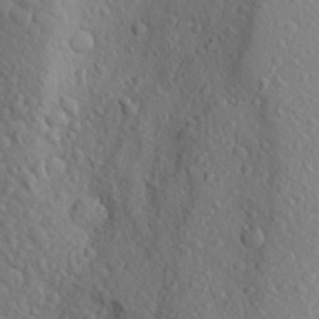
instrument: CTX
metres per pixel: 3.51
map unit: Aa
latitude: 25.1592
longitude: -146.9136
